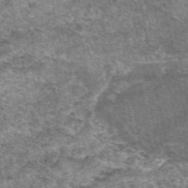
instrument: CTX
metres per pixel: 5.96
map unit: eAb
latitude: 50.2144
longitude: 109.6722
